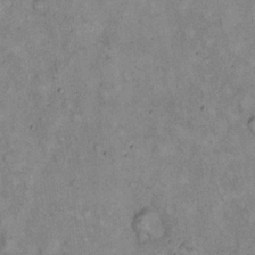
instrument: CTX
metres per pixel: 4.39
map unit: eHh
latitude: 17.1025
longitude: -62.2145
